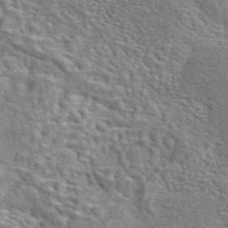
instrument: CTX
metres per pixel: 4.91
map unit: eAb
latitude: 43.8206
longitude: 110.3495
